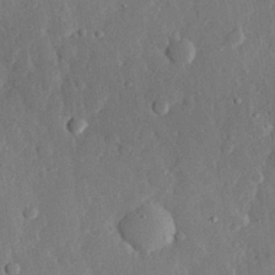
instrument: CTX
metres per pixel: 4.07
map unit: eHh
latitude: 28.8947
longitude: -79.8773
